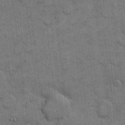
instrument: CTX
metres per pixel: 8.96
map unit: eHh
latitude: 11.9150
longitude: -65.2726
